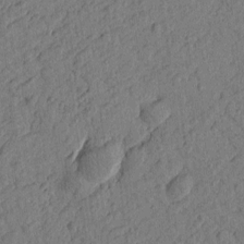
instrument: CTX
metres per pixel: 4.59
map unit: Htu
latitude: -1.1998
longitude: -176.2711
